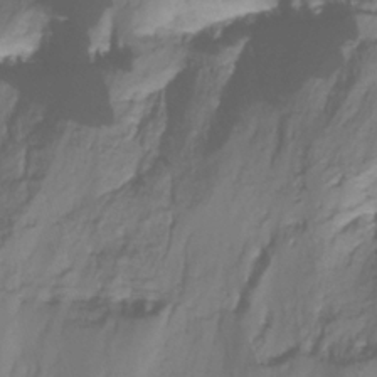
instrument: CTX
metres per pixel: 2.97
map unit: Ht
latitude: -14.1417
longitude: -53.5371
